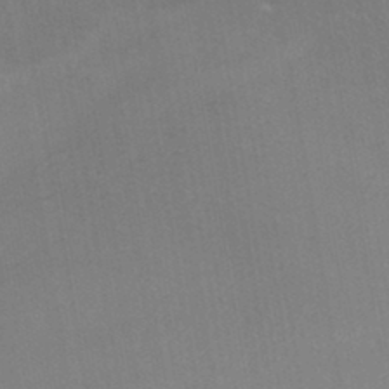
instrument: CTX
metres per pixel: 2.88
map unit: HNhu
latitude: -43.5399
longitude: 102.1417
